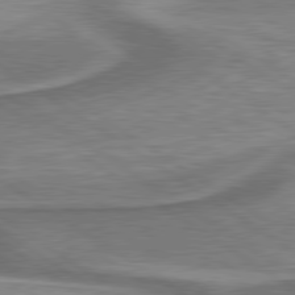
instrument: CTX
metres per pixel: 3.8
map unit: lApd
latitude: 79.9528
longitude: 171.1620
